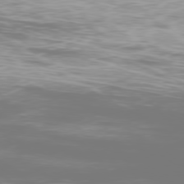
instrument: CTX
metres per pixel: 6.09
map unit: Ap
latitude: -79.2376
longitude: -60.1578
